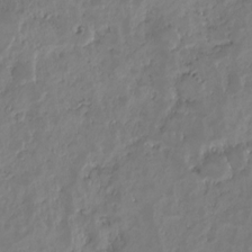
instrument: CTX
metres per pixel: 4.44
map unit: HNhu
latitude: -24.8786
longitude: 51.1620
